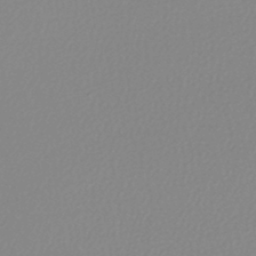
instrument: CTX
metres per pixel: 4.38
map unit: lHb
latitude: -44.4818
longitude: 72.5007
